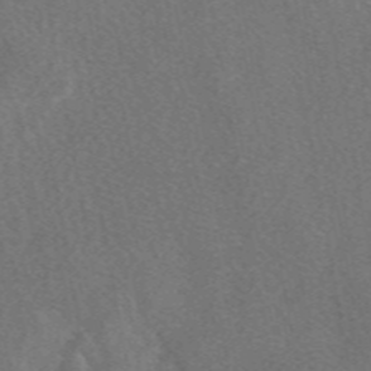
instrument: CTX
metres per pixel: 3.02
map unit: eAb
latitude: 48.1956
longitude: 119.2565
